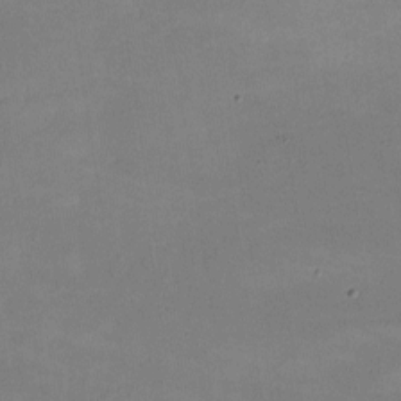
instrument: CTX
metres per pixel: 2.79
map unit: lHvf
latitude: -9.7100
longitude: -101.8017
